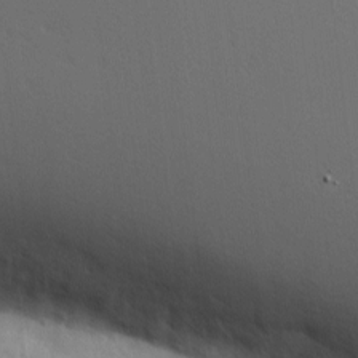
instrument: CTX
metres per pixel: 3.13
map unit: Hve
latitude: 2.7057
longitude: -123.7072
